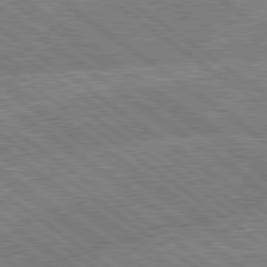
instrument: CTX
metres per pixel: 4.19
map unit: lApd
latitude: 79.2726
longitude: -144.8002
